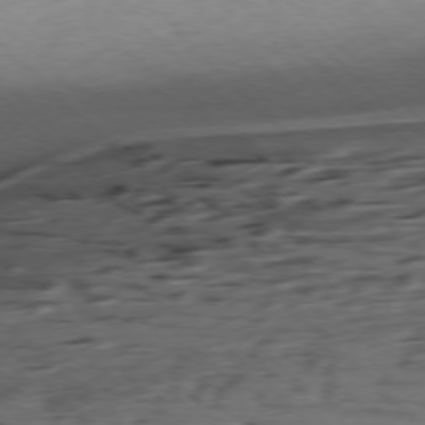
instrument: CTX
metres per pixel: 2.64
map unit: Ap
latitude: -77.2376
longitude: -93.9717
